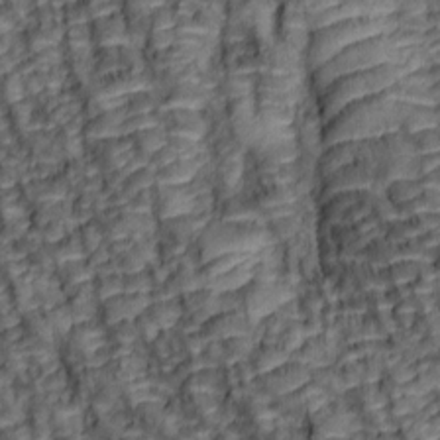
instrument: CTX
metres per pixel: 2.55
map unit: lAa
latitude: 6.2711
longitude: -115.9906
